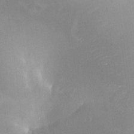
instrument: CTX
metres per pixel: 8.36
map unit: HNhu
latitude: 6.8569
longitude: 3.2375
